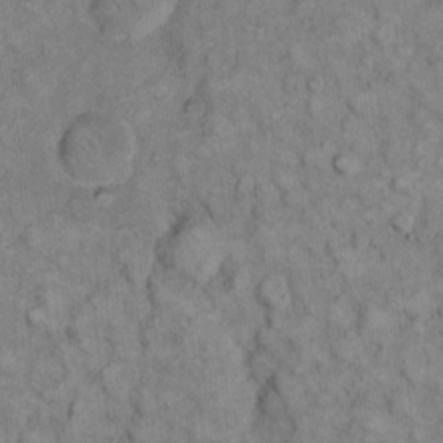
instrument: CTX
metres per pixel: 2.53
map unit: eHh
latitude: 12.4223
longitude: -64.8380
